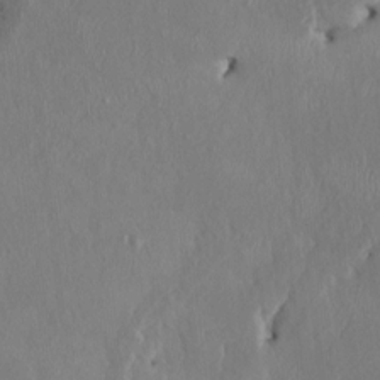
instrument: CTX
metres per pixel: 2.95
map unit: HNhu
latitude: 2.9513
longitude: -5.3104
